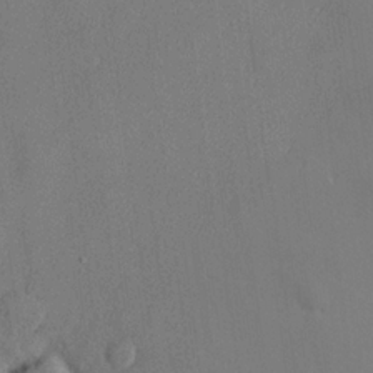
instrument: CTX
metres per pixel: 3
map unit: lHvf
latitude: 21.5560
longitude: 145.7100
